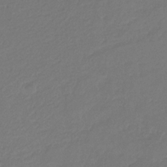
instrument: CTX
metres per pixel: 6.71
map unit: eHb
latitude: -30.0850
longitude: 67.5966
